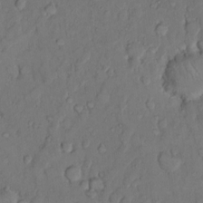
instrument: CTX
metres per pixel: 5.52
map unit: Hto
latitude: 10.9892
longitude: -62.0444
